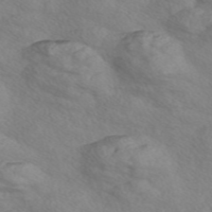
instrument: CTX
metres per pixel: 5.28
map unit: Nve
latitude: -57.4643
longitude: 55.1431
